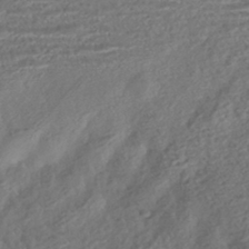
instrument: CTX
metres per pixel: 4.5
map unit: HNhu
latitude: -43.5588
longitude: 100.3306
